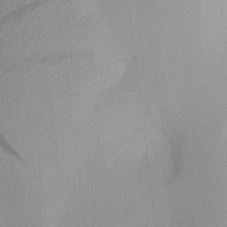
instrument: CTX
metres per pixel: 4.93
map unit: Aa
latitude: 20.6113
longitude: -144.6301
